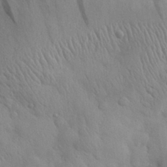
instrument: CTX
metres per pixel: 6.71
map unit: eHh
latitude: 27.7450
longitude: -75.8017
